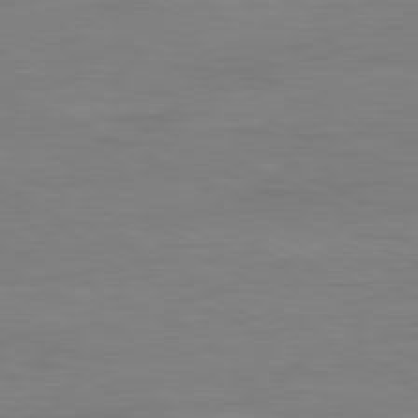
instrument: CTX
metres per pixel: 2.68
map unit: Ap
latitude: -81.1998
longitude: -77.1970
